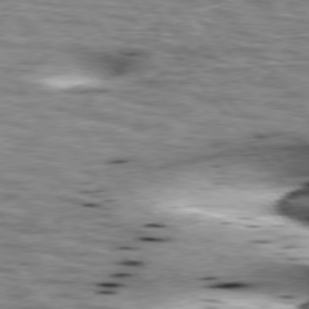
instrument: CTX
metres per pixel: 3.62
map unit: lApd
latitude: 76.3278
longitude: -60.5923
